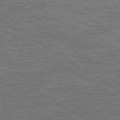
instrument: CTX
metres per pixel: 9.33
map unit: Ap
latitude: -79.8044
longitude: -54.3656
